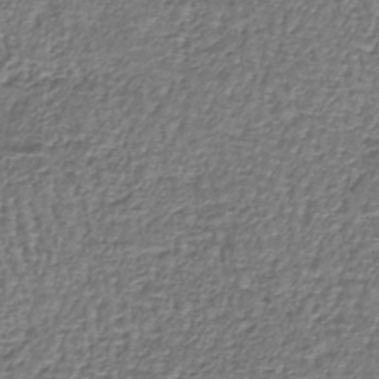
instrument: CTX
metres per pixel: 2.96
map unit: lHb
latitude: -39.6722
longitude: 61.1242
